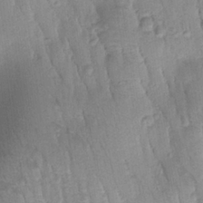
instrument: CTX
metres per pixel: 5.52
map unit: Htu
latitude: -0.1228
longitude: 172.9353
